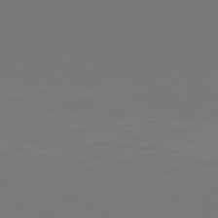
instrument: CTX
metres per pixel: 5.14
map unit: Hpe
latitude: 77.5938
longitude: -176.1200
